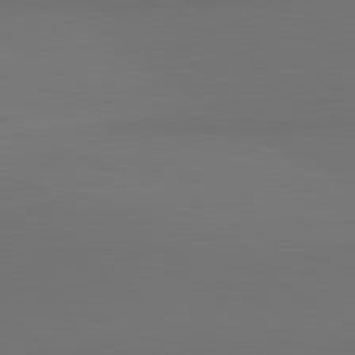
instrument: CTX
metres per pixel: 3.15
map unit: lApd
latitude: 81.4048
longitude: 153.4265
